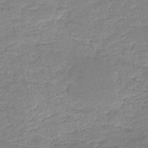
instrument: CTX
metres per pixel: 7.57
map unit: HNb
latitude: -50.2739
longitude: -40.8757
